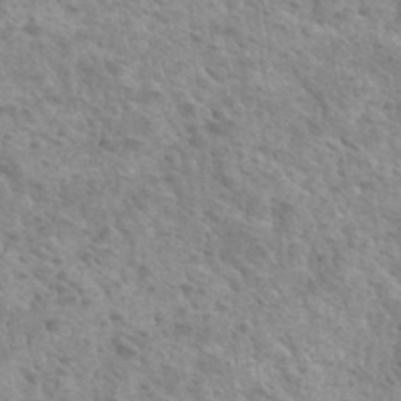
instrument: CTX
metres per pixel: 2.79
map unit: Hto
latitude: 35.3292
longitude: -50.1955
